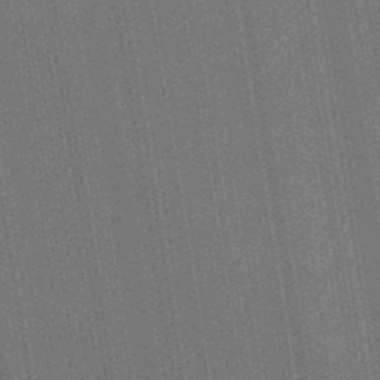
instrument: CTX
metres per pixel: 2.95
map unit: lHb
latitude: -47.6910
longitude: 74.3873
